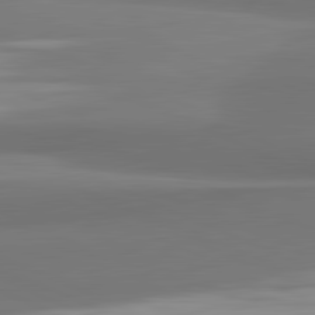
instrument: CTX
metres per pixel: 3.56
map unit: lApd
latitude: 81.9150
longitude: 172.1417
